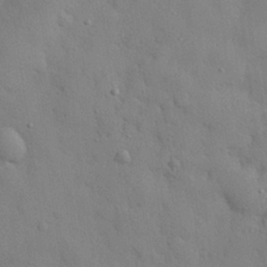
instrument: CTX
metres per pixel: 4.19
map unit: eHh
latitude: 27.1970
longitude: -75.7261
